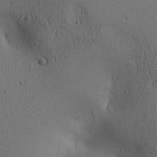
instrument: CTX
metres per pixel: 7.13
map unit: lAa
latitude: 6.3278
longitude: -114.2522
